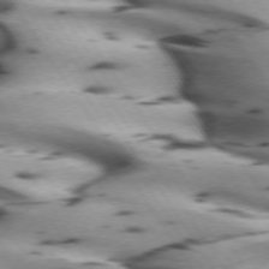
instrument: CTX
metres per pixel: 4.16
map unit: lApd
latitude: 72.6302
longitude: -53.4993
